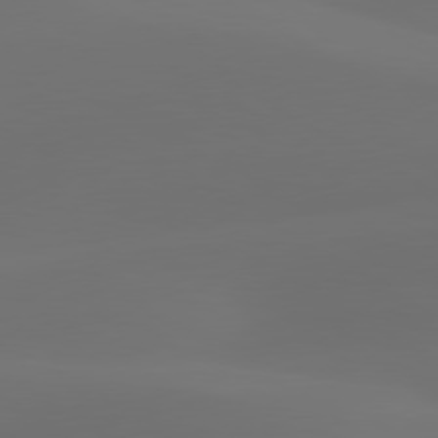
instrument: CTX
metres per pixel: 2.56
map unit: lApd
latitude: 80.4790
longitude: -84.9514
